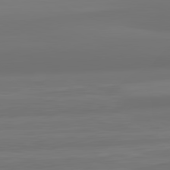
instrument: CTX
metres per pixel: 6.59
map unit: lApd
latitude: 82.2144
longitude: -173.6504
